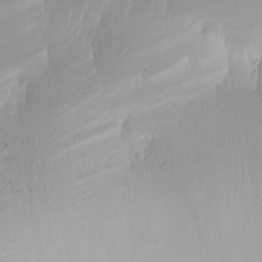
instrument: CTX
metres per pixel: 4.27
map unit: Nhu
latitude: -4.9919
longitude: -95.5749
